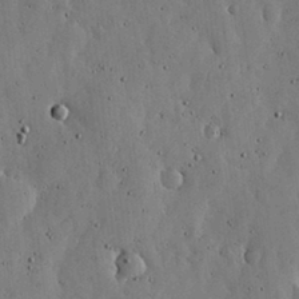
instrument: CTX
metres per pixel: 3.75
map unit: lHvf
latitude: 18.9702
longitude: -114.0633
